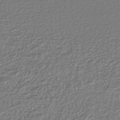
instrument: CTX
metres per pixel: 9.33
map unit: lHb
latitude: -43.8611
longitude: 68.8219
